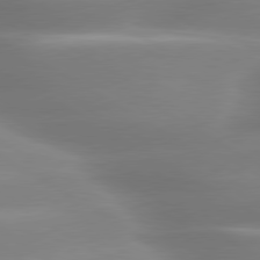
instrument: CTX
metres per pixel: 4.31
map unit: lApd
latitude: 80.1389
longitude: -138.1578
